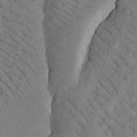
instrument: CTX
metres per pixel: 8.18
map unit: Htu
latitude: -0.9164
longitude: 172.8219
